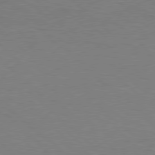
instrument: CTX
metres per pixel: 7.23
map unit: Hpe
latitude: 78.3468
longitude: -149.8017
